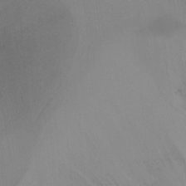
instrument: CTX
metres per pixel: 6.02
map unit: Ht
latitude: -17.1054
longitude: -47.5938
